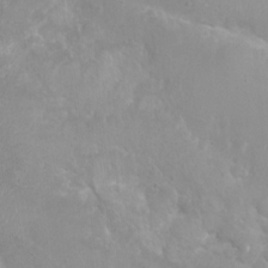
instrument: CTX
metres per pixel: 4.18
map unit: Nhu
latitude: 6.3089
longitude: -18.6301
